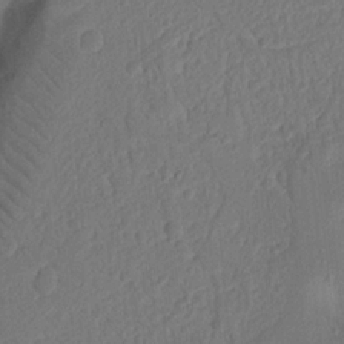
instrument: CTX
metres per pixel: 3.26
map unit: Ht
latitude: 14.4412
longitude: -74.7813
